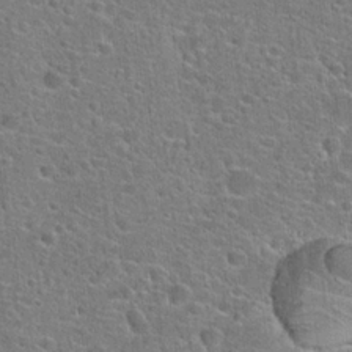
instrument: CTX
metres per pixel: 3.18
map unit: Hto
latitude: 22.7435
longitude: -44.5734
